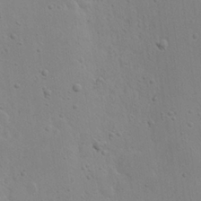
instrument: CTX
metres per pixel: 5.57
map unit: eHh
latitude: 21.8395
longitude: -68.9514
